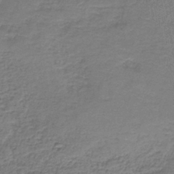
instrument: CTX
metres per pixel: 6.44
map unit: HNb
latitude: -37.5021
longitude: 51.8422
